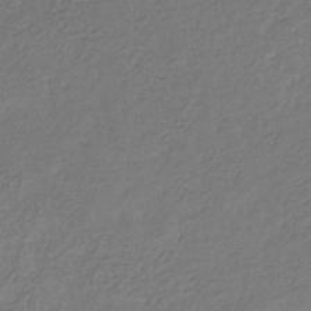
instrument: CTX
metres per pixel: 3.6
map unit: eHb
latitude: -30.1417
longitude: 70.9731
